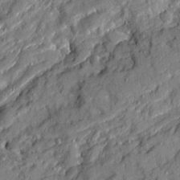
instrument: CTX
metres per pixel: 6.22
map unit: Ave
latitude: 19.2159
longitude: -129.3670
